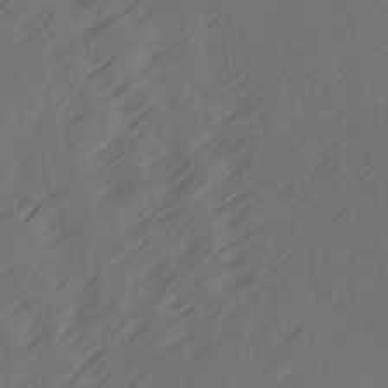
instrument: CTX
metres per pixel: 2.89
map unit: Ave
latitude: 14.2901
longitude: -105.7639
